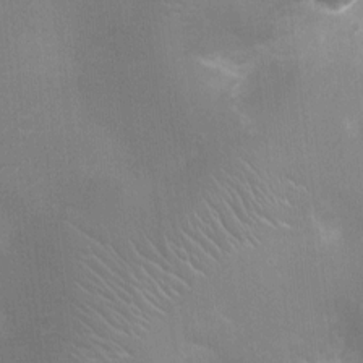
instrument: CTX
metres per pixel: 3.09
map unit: Ht
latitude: -3.4076
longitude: -17.1970
